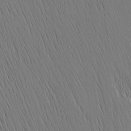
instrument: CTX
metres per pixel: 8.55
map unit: Nhu
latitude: -5.2376
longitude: -151.7260
